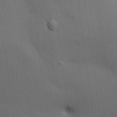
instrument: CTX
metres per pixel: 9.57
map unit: HNhu
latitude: 13.4049
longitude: 11.4454
